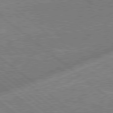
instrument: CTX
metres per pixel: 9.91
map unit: lApd
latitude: 79.0270
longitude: -170.1767
